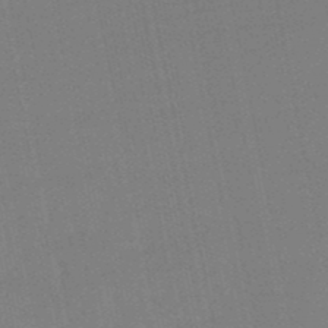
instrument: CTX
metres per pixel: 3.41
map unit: eHb
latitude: -50.1417
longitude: 72.9541
